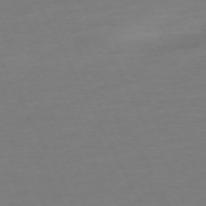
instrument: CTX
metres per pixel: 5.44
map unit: Ap
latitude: -74.1417
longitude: -70.0633
